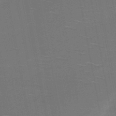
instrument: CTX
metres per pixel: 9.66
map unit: HNb
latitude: -51.5966
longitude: -45.8583
